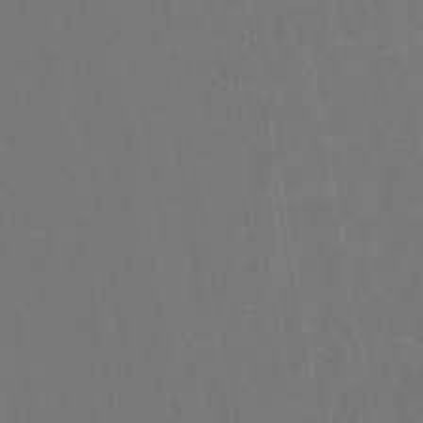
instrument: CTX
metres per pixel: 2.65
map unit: lHb
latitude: -47.5021
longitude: 75.0487
